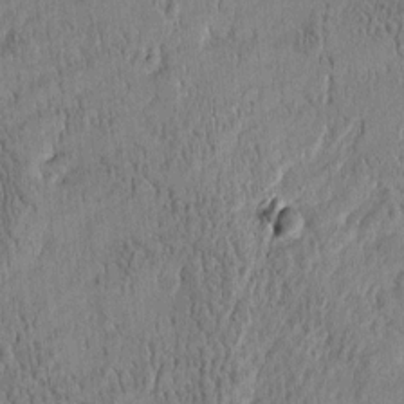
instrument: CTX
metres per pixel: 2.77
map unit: Htu
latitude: -4.9163
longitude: 175.1242
